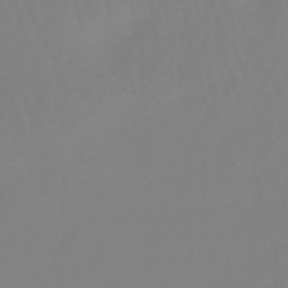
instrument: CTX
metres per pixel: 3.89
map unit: eHb
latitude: -49.7478
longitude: 68.3306
